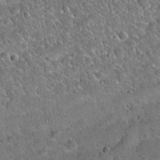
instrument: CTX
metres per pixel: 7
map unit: Hto
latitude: 19.1781
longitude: -50.2144
